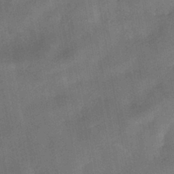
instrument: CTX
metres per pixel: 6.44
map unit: HNhu
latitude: -42.7274
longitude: 91.9178
